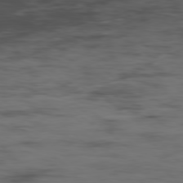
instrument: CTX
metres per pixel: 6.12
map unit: Hpe
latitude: -78.6707
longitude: 15.1431
